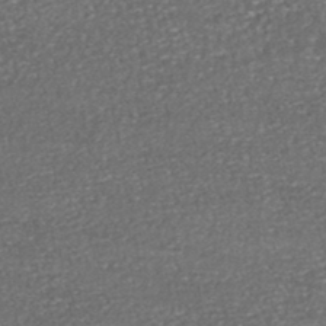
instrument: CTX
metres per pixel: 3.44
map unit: HNhu
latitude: -46.5951
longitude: 104.8408
